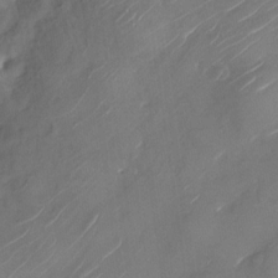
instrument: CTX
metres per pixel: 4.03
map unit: Nhu
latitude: -29.5399
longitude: -73.0270
